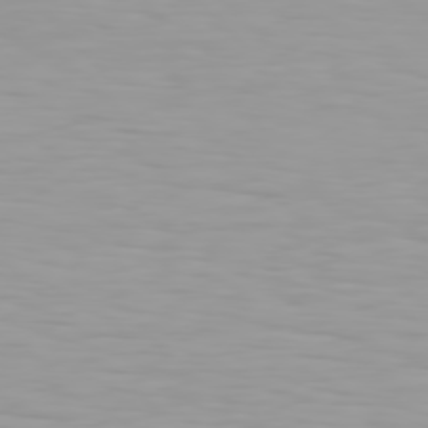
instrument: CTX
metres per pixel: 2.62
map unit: Hpe
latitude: 77.2159
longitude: -140.3656
